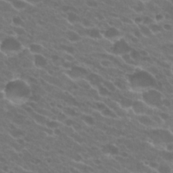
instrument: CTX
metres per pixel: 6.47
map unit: Hto
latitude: 25.1970
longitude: -37.0837
